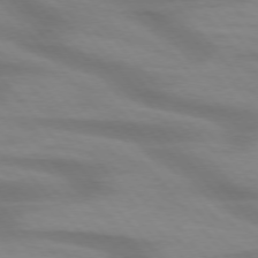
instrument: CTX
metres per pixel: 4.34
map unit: lApd
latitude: 74.4223
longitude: -60.6301
